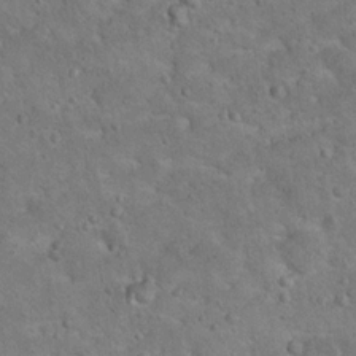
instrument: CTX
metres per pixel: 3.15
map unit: Nhu
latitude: 15.1026
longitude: -28.7813
